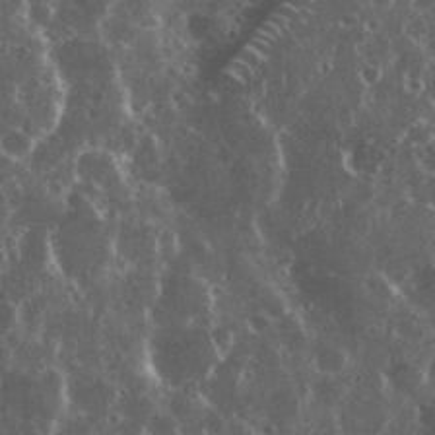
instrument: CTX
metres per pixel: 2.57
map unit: eHh
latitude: 35.0458
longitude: -59.3104
